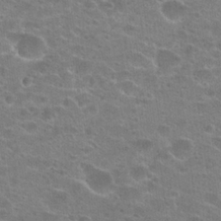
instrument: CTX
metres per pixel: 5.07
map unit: Hto
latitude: 23.6316
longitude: -44.1578
